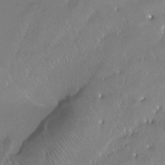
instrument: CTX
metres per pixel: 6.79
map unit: Htu
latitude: -14.6897
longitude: -47.4616
